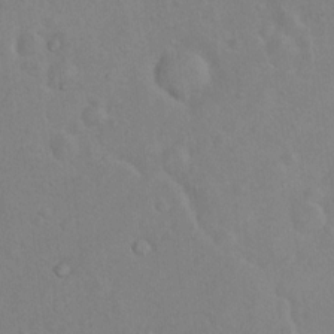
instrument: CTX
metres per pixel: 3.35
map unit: Nhu
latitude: 10.5168
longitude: -25.8772
